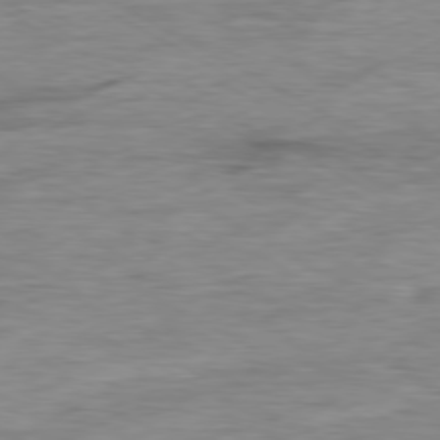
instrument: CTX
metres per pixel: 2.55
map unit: Ap
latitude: -79.8989
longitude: -83.4426
